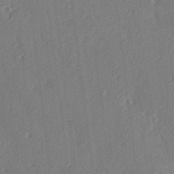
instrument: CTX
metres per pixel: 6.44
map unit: lAa
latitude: -9.3321
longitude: -127.5749
